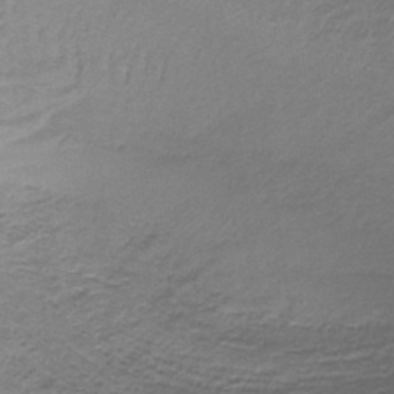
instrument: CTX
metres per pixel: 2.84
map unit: lHb
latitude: -41.8611
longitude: 58.2172
